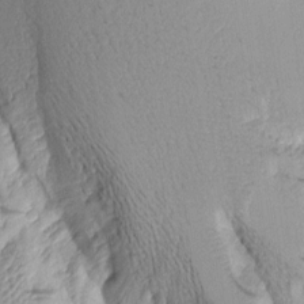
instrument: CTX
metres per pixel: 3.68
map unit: Aa
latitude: 9.8772
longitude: -127.1025
